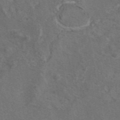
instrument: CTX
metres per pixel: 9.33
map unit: eAb
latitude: 45.7260
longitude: 108.8597
